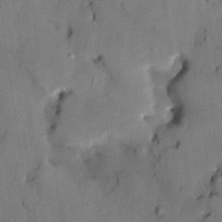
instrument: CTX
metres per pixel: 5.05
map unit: HNhu
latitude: 14.1767
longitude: 11.1809
